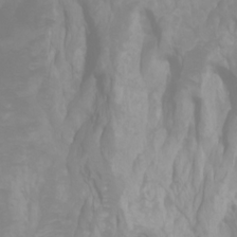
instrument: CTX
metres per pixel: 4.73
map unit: Htu
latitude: -0.4440
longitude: -76.4979
